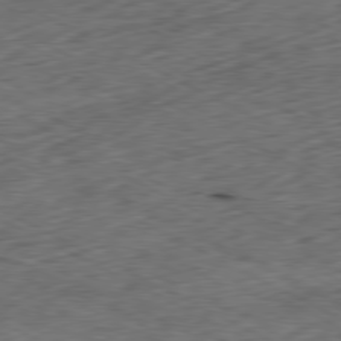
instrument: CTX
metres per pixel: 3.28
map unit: Ap
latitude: -80.6141
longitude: -72.5168
